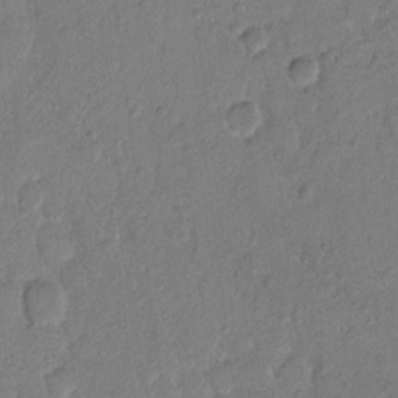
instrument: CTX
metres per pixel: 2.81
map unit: Hto
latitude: 7.4426
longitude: -62.2334
